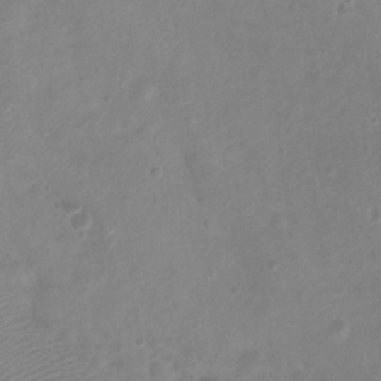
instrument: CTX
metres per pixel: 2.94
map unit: Htu
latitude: 2.2522
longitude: -21.4805
